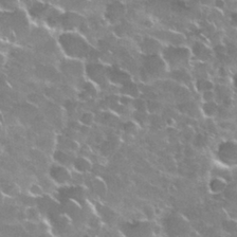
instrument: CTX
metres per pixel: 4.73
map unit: Nhu
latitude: 28.7057
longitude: -60.8569
